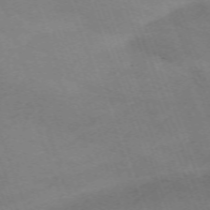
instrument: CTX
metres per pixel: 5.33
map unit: Nhu
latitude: -67.6344
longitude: 40.1795
